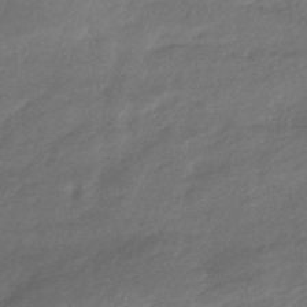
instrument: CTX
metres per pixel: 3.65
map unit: lHb
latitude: -39.3321
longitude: 75.3888
